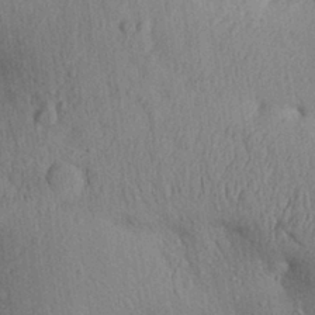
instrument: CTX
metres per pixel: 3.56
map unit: Aa
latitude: 29.9150
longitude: -146.7058
